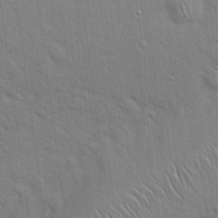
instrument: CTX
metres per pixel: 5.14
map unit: Hto
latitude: 18.8191
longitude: -51.7638
